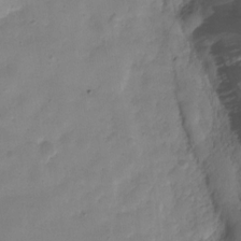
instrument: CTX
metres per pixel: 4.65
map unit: HNhu
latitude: -27.1809
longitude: 74.8030
